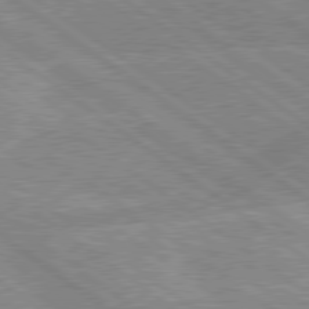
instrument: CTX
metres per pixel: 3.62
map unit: lApd
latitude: 79.1781
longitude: -157.0836
